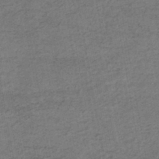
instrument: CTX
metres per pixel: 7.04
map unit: lHb
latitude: -43.6910
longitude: 72.8786
